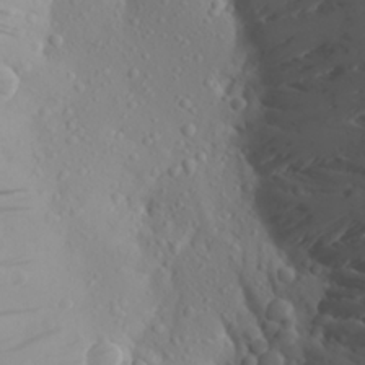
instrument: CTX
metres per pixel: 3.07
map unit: Aa
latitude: 25.2537
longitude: -146.3468
